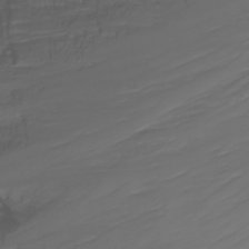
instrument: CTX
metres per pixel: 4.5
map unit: Nhu
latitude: -9.2943
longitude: -80.0822
